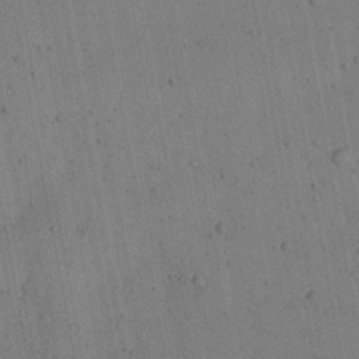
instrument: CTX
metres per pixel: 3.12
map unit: Aa
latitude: 22.4979
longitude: -143.0081
